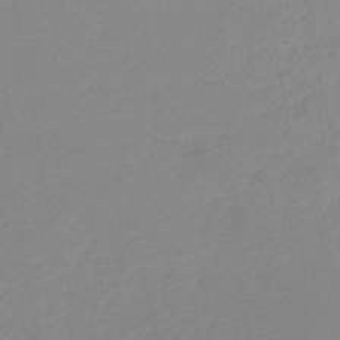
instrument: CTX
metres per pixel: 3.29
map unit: lHb
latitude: -44.6141
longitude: 60.1228
